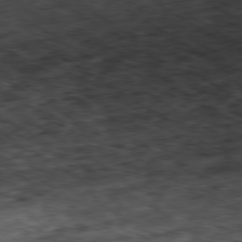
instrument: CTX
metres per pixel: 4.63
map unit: Hpe
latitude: -80.4062
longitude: 21.9178
